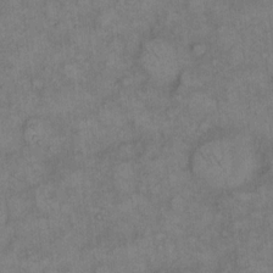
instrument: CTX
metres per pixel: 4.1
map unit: eHh
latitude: 13.8017
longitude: -64.8758
